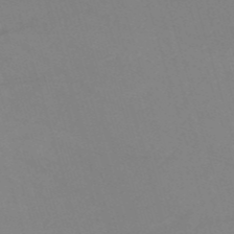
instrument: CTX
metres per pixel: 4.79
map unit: HNb
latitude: -53.5777
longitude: -49.5749
